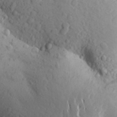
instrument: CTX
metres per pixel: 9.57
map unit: Aa
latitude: 27.0459
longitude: -149.3104
